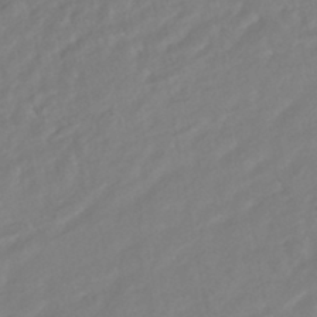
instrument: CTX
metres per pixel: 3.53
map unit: HNhu
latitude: -44.6707
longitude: 103.3321
